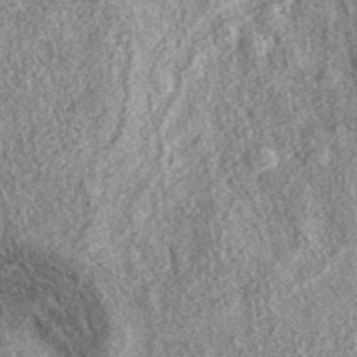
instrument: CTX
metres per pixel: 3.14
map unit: eAb
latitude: 37.8961
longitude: 107.2376
